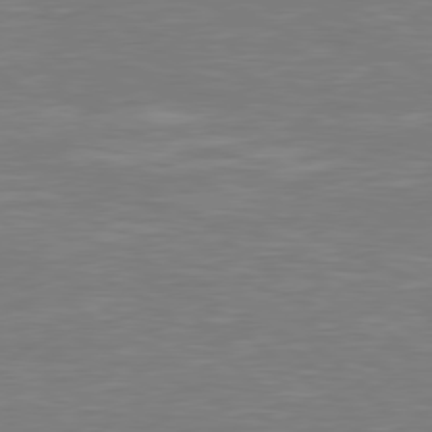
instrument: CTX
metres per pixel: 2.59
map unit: Hpe
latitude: 78.9703
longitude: -125.8394
